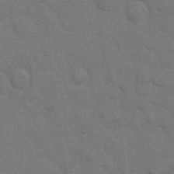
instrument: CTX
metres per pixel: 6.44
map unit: eHh
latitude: 18.8002
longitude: -63.2726
